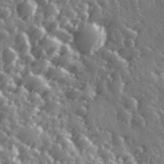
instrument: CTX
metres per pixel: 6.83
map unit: Hve
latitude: 27.6316
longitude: 146.9164
